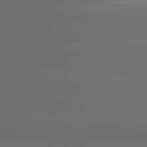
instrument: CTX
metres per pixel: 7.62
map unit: lApd
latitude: 81.1781
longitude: -136.5357
